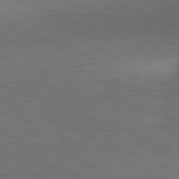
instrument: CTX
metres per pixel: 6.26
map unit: Ap
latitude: -78.1794
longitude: -72.8380
